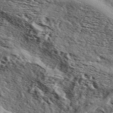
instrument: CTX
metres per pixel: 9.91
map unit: ANa
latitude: 43.3293
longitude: 46.4251
